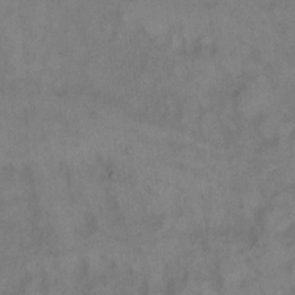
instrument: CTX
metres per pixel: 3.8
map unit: Hto
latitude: 6.9703
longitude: -61.6316
